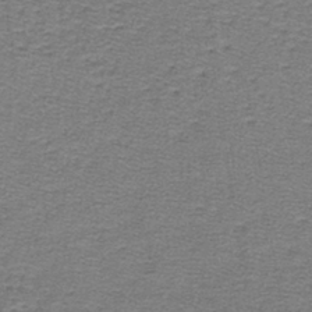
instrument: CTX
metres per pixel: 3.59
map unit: lHb
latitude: -40.5196
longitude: 62.5196
